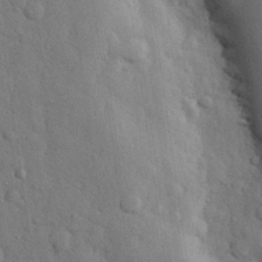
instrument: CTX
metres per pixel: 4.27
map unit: eHh
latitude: 28.7624
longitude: -74.9514
